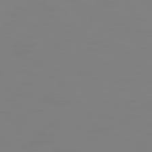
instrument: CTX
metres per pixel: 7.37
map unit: Hpe
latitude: 74.2145
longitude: -127.0081
